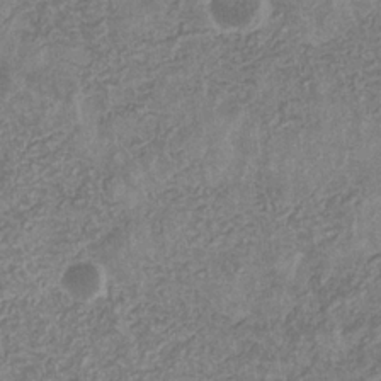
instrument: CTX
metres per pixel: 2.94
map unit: eHb
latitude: -31.5588
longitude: 72.3495
